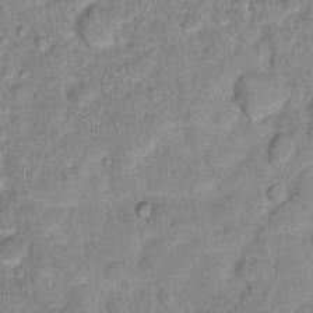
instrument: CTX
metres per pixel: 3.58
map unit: Hto
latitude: 16.8569
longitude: -37.1026
